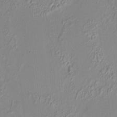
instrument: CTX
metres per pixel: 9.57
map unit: HNhu
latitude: 6.2145
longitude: 9.3510
